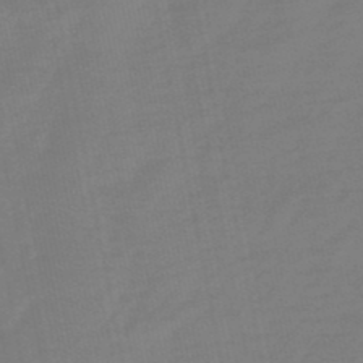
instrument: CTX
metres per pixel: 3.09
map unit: lHb
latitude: -49.7100
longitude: 79.6344
